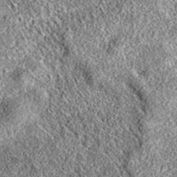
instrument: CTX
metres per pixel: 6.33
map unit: eAb
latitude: 36.2333
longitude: 111.7856
